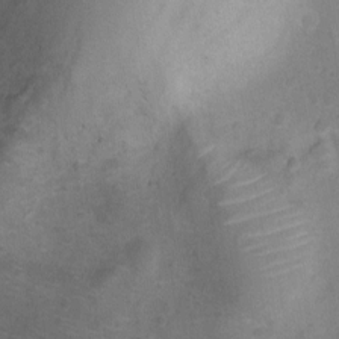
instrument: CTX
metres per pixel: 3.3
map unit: Ht
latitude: -5.5210
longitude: -19.4237
